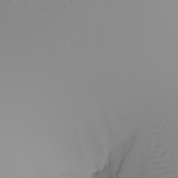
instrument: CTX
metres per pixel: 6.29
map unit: Nhu
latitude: -7.0486
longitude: -94.4034
